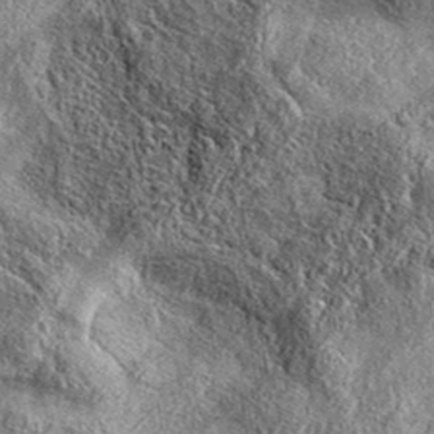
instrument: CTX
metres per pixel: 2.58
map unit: eAb
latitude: 38.0255
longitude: 109.9745
